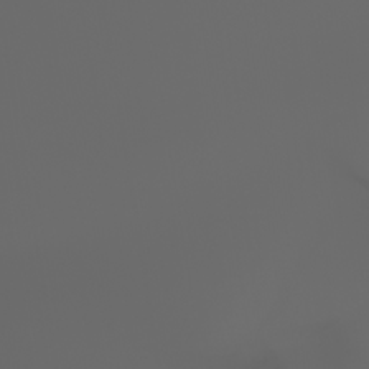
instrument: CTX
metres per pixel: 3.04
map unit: Htu
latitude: -1.3132
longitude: -75.6505
